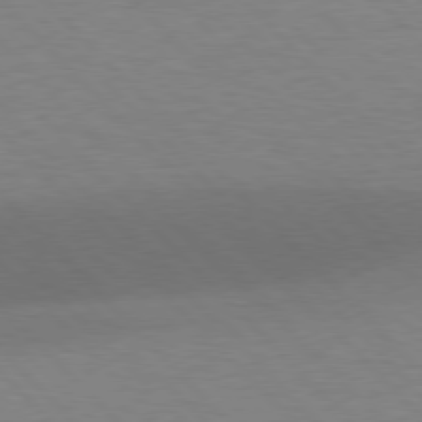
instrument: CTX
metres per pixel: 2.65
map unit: lApd
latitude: 77.0836
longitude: -59.4804
